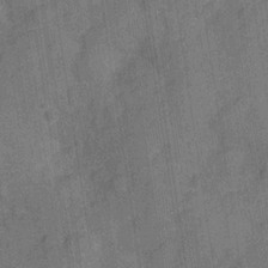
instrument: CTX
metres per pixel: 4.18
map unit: Hve
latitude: -28.6330
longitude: 92.3495
